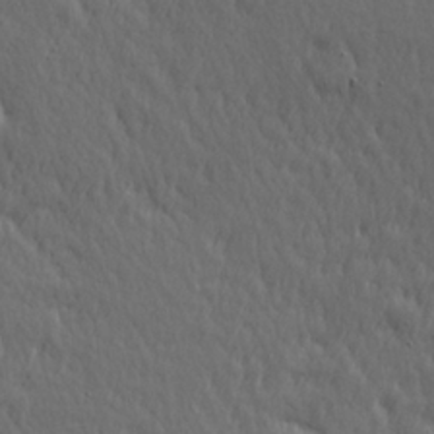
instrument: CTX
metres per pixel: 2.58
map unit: Hve
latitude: 26.1200
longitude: 145.4832
